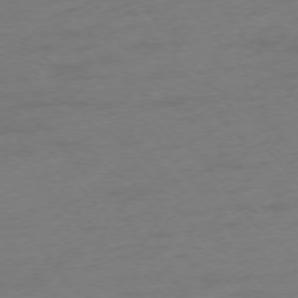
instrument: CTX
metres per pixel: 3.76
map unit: Ap
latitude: -75.7100
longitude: -72.4034
